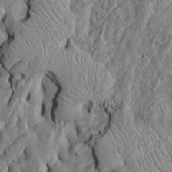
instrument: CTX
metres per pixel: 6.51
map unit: Htu
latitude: -5.5777
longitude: 156.1795
